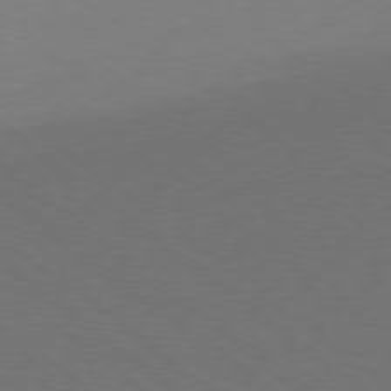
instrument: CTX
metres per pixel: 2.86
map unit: Ap
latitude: -79.0486
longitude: -98.9513
